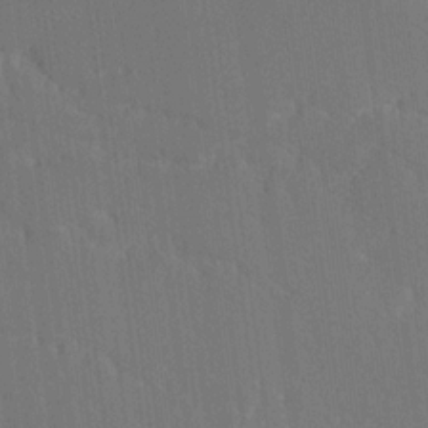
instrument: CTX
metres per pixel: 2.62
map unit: Ave
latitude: 19.8961
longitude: -137.4238
